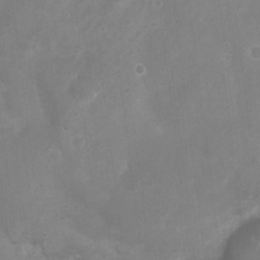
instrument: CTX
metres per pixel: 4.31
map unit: Nhu
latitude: 4.7057
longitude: -17.1781
